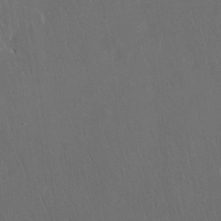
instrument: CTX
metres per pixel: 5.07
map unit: Nhu
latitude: 28.3656
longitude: -66.9135
